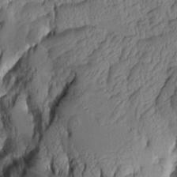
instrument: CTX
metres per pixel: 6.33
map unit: Aa
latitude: 7.7072
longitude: -128.7435
